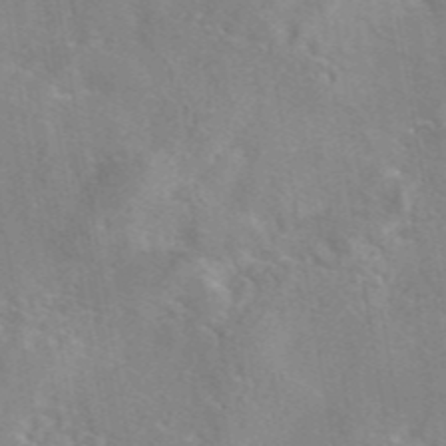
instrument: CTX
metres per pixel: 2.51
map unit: eAb
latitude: 45.5182
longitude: 109.2376
